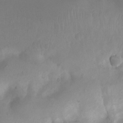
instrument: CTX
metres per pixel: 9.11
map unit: Nhu
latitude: 7.6883
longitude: -22.4601
